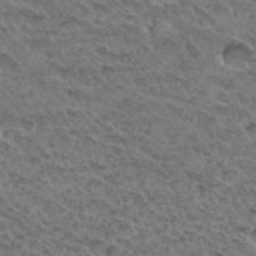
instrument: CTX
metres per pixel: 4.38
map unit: Hto
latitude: 32.7246
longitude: -47.9150
